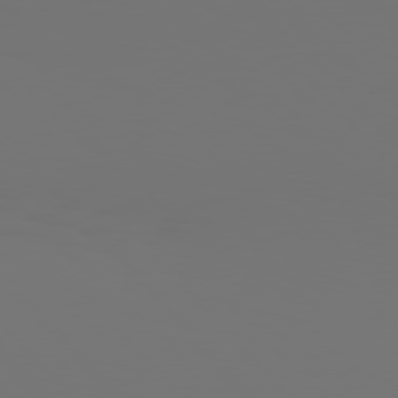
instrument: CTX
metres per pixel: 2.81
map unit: Hpe
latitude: 76.7246
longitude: -135.6883
